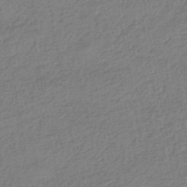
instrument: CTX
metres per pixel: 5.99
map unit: HNhu
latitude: -44.5385
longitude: 95.8422
